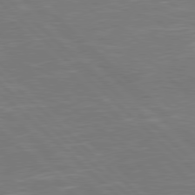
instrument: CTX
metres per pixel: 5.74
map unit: Hpe
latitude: 78.1767
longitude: -124.5167
